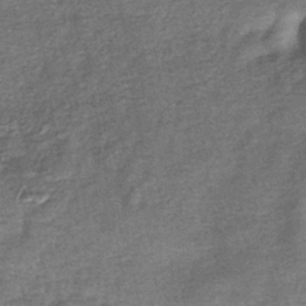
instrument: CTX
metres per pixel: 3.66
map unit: eHb
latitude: -39.5966
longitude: 80.9353
